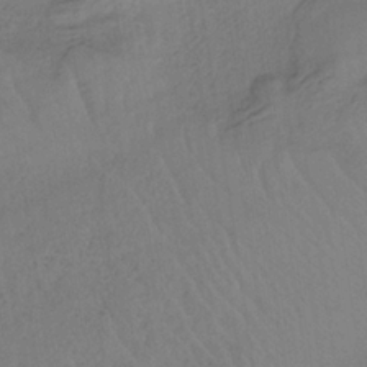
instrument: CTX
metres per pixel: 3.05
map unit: HNb
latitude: -32.3684
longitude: 63.6722
